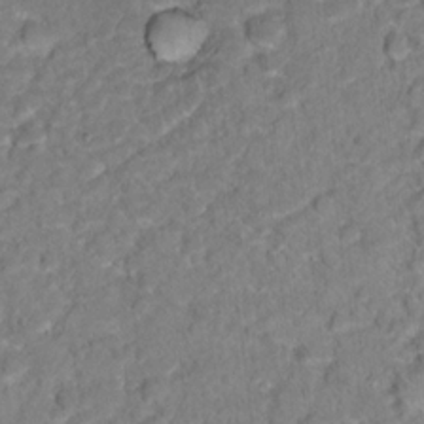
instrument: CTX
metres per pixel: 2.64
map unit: Hto
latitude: 16.9703
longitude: -37.2348
